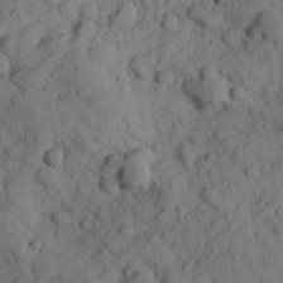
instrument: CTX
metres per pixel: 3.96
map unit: Hve
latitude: 24.8002
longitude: 147.5777
